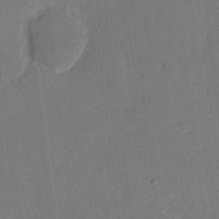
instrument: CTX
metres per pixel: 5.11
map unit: eHh
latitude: 6.6490
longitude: -66.7057
